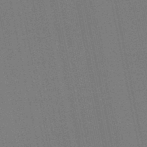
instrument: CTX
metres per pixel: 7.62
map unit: lHb
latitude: -46.1983
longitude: 57.6155
